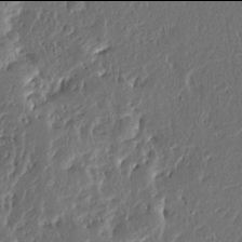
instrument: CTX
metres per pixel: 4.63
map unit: Ave
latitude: 13.9906
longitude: -137.9717
